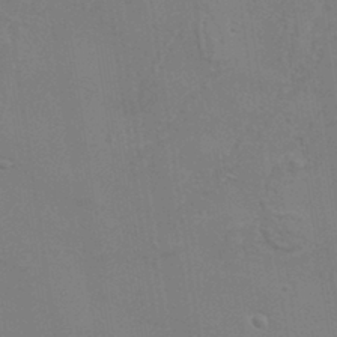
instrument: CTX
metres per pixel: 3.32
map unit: Aa
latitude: 33.1781
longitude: -134.0444
